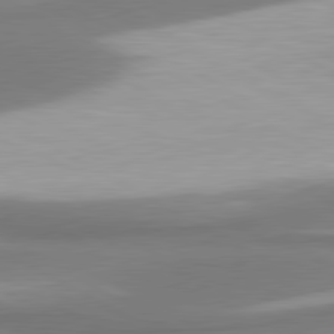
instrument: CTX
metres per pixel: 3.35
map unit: lApd
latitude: 80.6113
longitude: 176.9164
